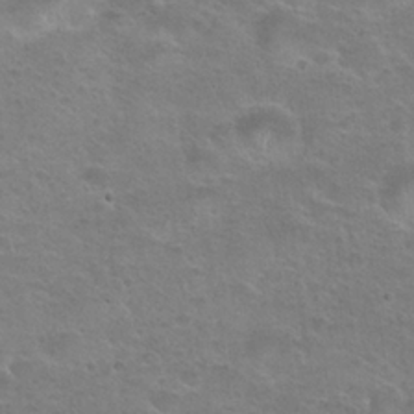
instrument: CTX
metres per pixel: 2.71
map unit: Hto
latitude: 24.0255
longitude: -49.8205
